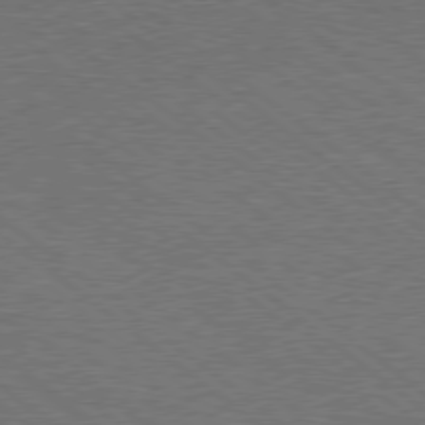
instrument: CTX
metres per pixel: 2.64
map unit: lApd
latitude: 77.3670
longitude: -58.5924
